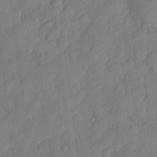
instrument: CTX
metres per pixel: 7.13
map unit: eHh
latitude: 6.3467
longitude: -75.1025
